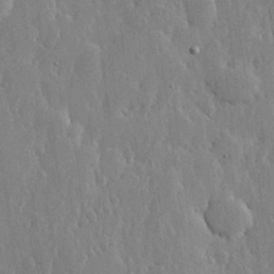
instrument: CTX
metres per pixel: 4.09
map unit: lHvf
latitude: 18.3467
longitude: -115.6882
